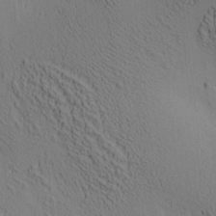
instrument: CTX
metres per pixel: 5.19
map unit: lAa
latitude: 6.8947
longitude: -114.4034
